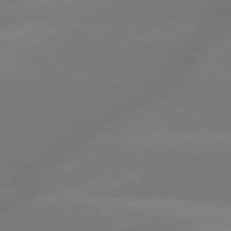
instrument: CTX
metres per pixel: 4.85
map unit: lApd
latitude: 79.6883
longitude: -149.6316
